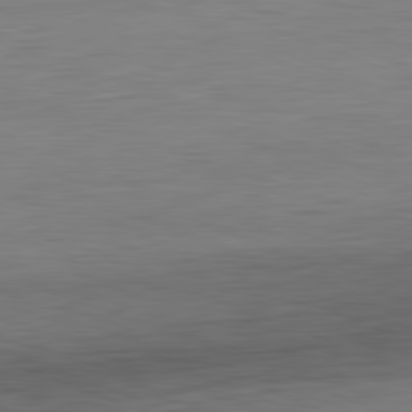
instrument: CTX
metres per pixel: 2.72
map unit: Hpe
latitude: -81.8423
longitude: 9.6911
